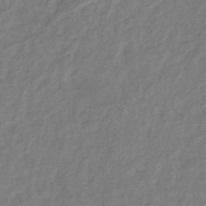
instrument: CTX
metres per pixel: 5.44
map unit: eHb
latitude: -38.0094
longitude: 75.8990
